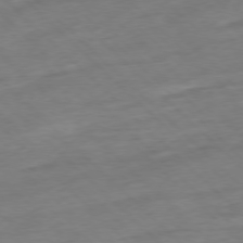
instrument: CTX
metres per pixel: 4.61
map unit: Ap
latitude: -77.6155
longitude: -98.4601
